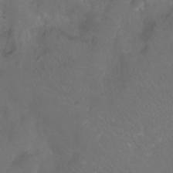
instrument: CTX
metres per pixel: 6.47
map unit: Ht
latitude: -7.5588
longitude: -18.9702
